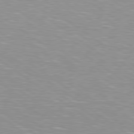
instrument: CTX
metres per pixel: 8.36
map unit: Hpe
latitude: 79.1592
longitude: -154.1389
